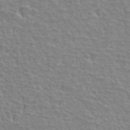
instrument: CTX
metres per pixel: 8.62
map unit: Hto
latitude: 34.2333
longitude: -39.7072
